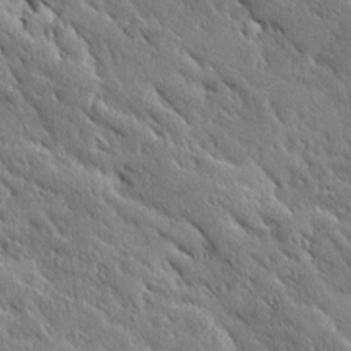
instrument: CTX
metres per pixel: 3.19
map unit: Ave
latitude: 20.2145
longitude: -136.4223
